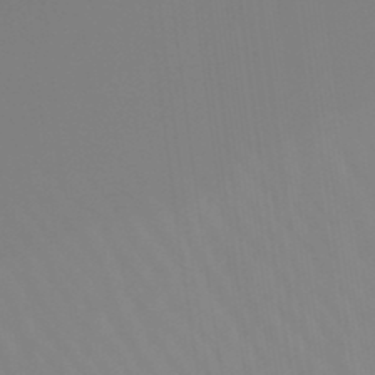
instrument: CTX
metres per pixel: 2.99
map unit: lHb
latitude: -48.2173
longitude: 74.1228
